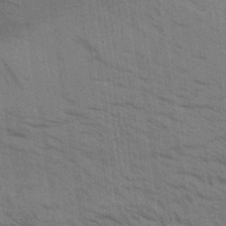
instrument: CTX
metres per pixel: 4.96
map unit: Aa
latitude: 32.1200
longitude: -139.8961
